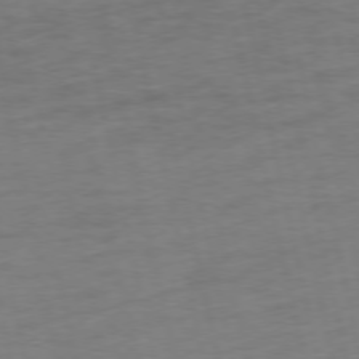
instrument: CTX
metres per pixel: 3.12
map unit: Ap
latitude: -75.1620
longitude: -74.3656
